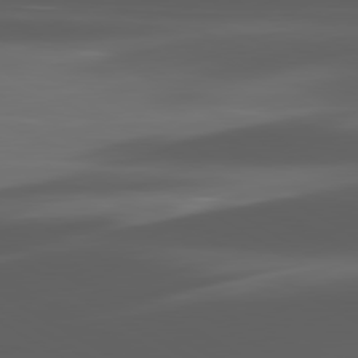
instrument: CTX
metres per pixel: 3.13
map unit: lApd
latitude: 80.3278
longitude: -144.0633
